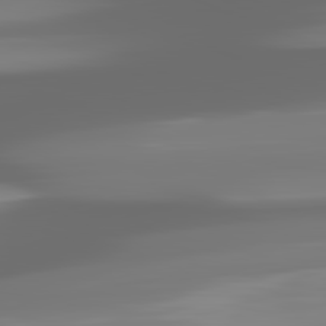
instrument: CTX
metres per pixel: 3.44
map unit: lApd
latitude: 81.9717
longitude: -168.5357
